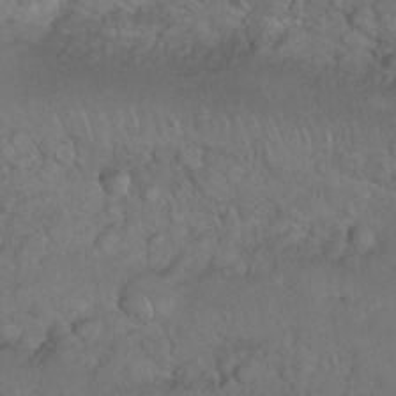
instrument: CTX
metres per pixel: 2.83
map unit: Nhu
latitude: 27.0081
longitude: -65.7450
